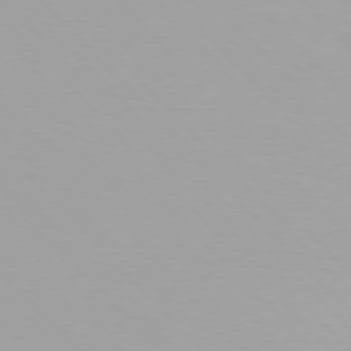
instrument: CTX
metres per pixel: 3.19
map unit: Hpe
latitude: 77.5371
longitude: -166.7246
